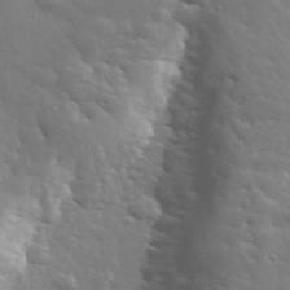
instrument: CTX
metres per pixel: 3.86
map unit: lHvf
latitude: 33.8583
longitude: -82.1577
